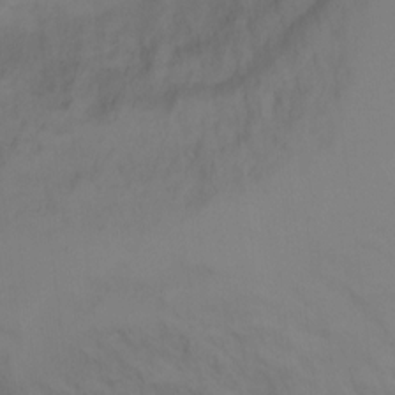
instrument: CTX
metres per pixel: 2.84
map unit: Ht
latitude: -1.3132
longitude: -33.5938
